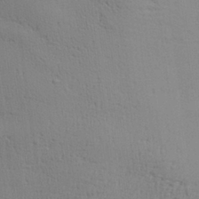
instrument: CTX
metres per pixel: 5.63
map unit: Aa
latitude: 28.1011
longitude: -138.3467
